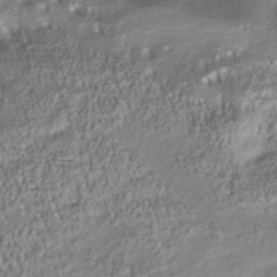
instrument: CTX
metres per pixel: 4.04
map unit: Nhu
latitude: -41.0108
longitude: -85.7072
